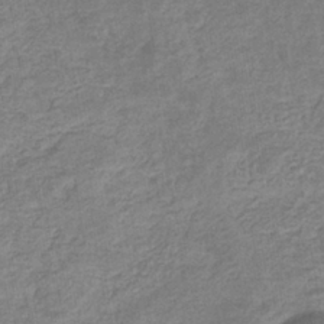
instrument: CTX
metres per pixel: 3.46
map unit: eHb
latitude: -35.1998
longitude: 77.6155
